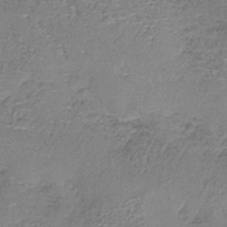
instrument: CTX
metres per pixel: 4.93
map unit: lHb
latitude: -38.8786
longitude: 61.2376
